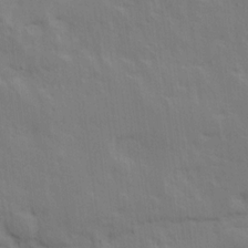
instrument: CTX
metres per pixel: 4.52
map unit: Ave
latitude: 16.2900
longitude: -138.7813
